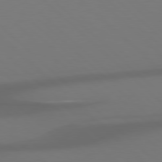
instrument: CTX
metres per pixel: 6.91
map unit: Hpe
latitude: 78.0633
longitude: -164.8569
